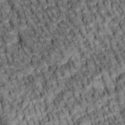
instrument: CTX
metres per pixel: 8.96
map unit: lAa
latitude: 5.7639
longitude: -115.9717
